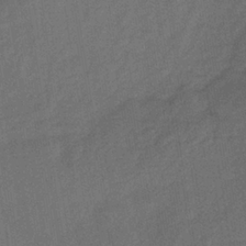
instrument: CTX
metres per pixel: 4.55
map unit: lHb
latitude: -34.1606
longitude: 65.8423
